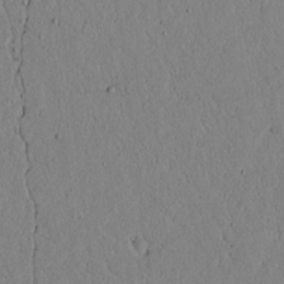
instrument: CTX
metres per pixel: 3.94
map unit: lAvf
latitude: 5.3104
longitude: 166.7274
